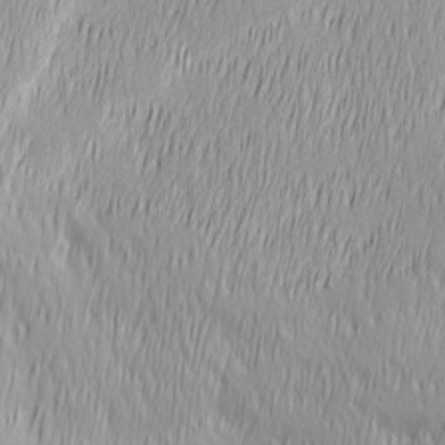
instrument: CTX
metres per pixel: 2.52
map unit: Ave
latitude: 2.8947
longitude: -113.6127
